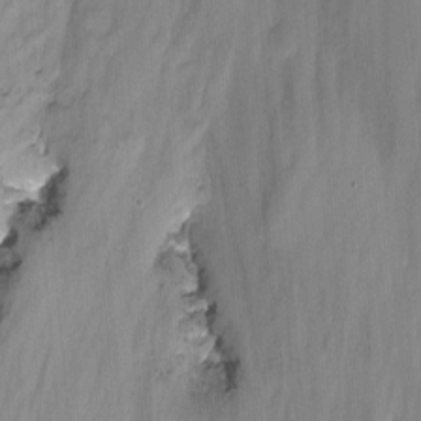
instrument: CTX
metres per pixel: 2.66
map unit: Nhu
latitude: -13.9367
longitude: -54.3089
